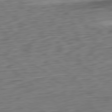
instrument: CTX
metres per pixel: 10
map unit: Ap
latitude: -80.9164
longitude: -68.2523
